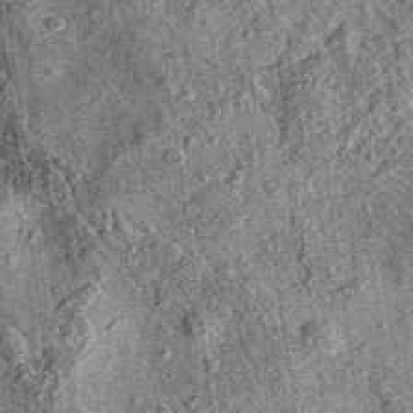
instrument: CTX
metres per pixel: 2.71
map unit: eAb
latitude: 36.2333
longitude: 109.4832
